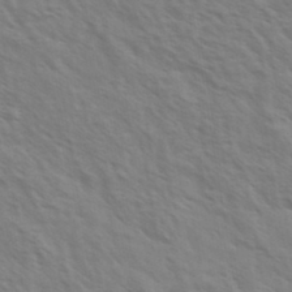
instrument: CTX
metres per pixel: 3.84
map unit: Ave
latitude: 37.4049
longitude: -111.3671
